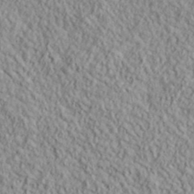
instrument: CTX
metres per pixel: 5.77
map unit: lHvf
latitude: 39.1592
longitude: -89.9151
